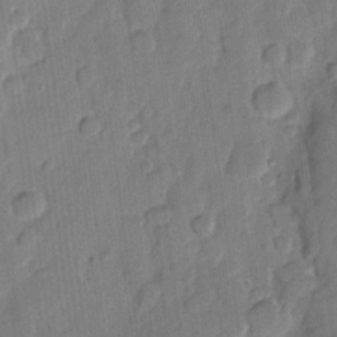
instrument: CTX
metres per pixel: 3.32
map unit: eHh
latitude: 10.8380
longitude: -65.8016
